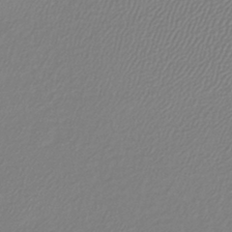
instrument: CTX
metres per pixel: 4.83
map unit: lHb
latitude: -41.6344
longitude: 61.2943
